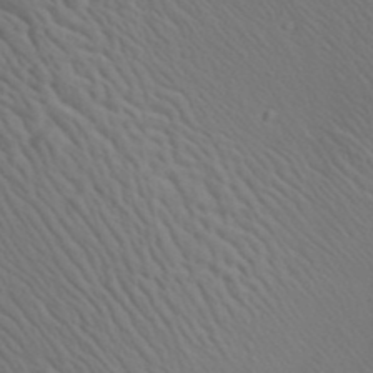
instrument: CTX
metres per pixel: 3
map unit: Aa
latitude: 23.2726
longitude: -138.5546
